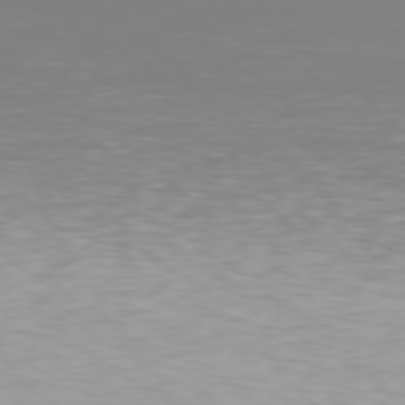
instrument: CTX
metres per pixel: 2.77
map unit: Hpe
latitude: 78.5168
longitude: -171.2726
